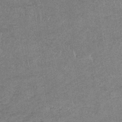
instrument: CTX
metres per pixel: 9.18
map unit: lHb
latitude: -34.6707
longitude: 68.5573
